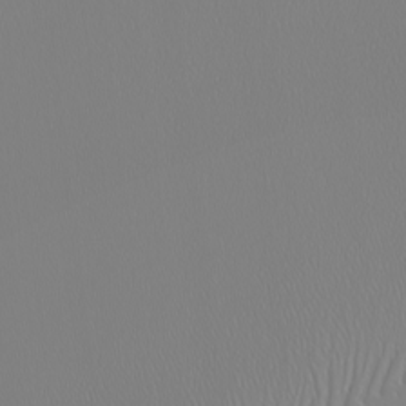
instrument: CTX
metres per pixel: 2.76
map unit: Nhu
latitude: -6.6518
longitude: -93.2726
